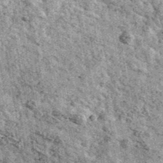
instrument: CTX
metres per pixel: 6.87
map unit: Ave
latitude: 40.3467
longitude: -107.6316
